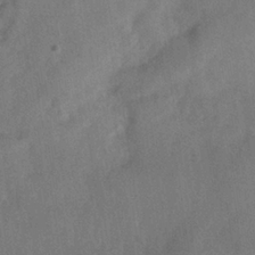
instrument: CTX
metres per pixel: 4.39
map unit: Nhe
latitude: -36.6329
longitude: -176.8758
